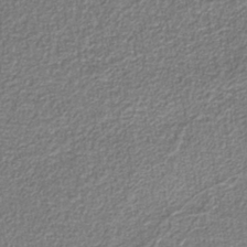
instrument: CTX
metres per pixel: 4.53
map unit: eAb
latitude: -39.1809
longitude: 52.3117
